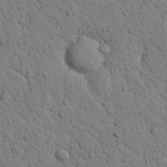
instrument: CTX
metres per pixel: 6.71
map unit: Nhu
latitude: 22.3656
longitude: -76.9702
